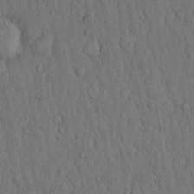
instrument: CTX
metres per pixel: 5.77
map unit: Hto
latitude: 9.7828
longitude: -60.8002
